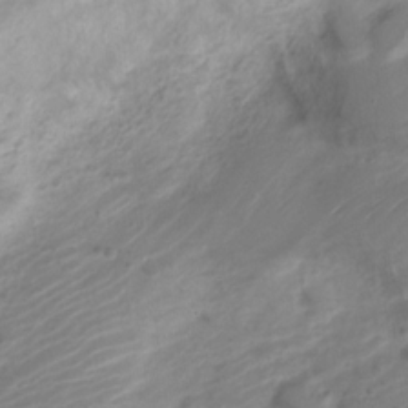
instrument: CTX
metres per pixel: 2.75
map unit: Nve
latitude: -20.2361
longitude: 108.0283
